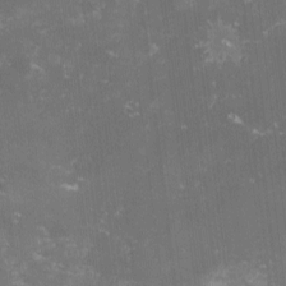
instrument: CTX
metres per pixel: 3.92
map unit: lHvf
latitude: -13.6155
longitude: -98.9513
